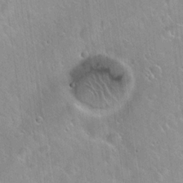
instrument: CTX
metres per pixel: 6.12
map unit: Hto
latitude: 20.9514
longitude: -53.7639
